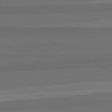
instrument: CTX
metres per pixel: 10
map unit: lApd
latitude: 82.8380
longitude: 166.3306
